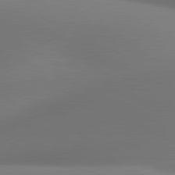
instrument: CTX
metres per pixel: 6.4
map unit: lApd
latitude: 81.1214
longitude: 131.5588
